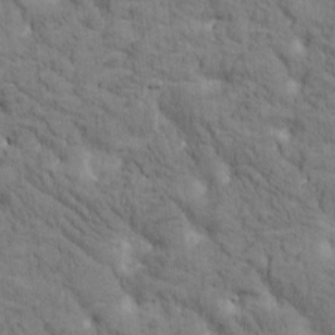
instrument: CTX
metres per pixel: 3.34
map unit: Htu
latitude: -2.8974
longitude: 175.1053
